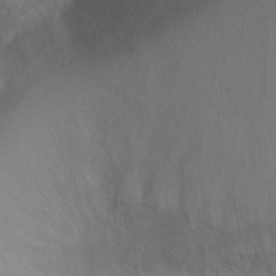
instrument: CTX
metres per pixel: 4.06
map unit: Ht
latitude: -6.9730
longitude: -26.8191
